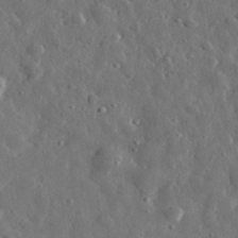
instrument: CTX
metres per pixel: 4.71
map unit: eHh
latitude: 31.3104
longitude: -74.5924
